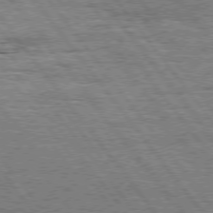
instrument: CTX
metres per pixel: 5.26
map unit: Hpe
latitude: 75.2159
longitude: -138.5168
